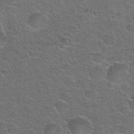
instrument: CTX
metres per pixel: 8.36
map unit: Hto
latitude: 23.8583
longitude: -50.3278
